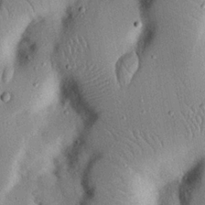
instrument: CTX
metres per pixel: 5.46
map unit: Nhu
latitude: 24.5734
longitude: -73.2348
